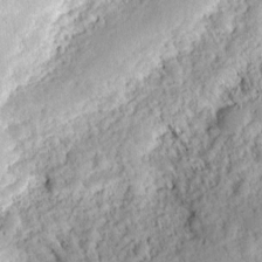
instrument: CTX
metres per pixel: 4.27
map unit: Ht
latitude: 8.5546
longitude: -75.1403
